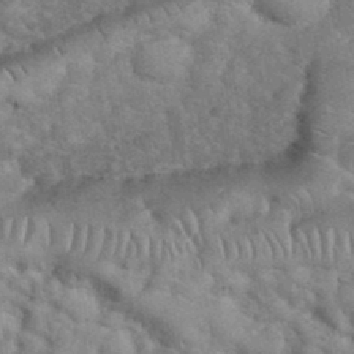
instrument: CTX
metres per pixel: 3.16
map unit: eHh
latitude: 37.0648
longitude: -64.4979
